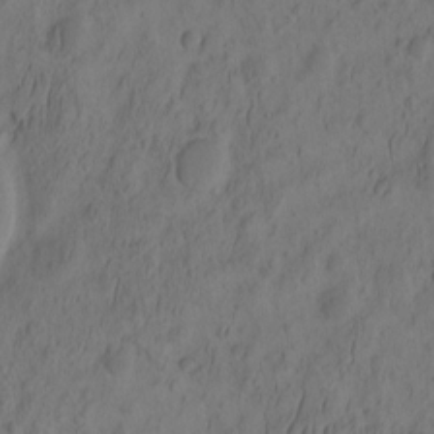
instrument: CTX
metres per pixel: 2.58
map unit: eHh
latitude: -2.2172
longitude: 16.6141
